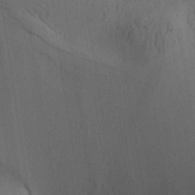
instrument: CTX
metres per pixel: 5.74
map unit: Aa
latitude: 26.6680
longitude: -138.1200
